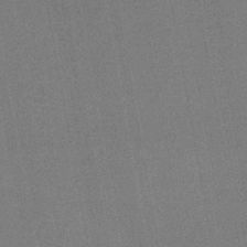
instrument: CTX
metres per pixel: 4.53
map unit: HNb
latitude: -47.4643
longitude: -39.4615
